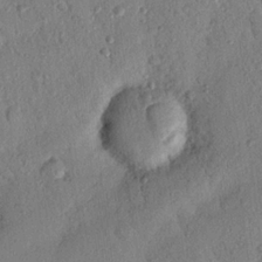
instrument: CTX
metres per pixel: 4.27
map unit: Nhu
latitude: 21.0837
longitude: -78.2334
